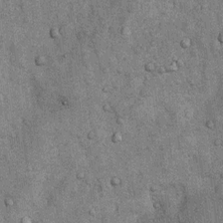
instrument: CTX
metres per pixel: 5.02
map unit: Nhu
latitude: 6.2522
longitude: -23.9528
